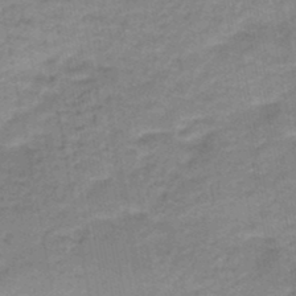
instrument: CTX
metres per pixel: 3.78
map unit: HNb
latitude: -48.2740
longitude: -38.6112
